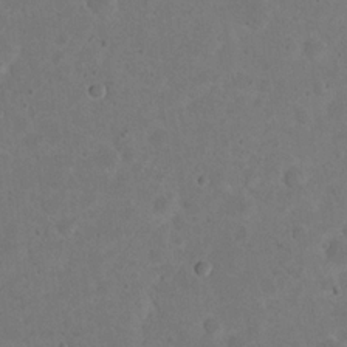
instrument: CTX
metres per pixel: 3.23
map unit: eHh
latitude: 20.3468
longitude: -62.9325
